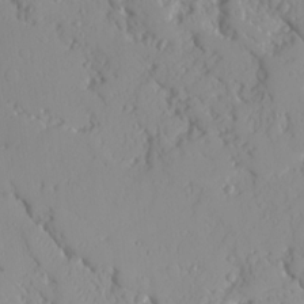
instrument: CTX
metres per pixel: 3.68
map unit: Ave
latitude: 16.6491
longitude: -129.4804
